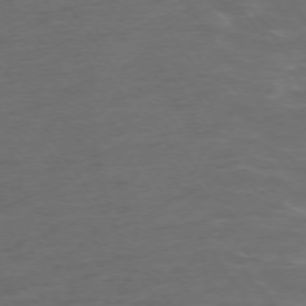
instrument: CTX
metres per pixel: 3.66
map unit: Ap
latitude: -74.4440
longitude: -74.9892
